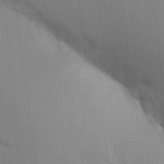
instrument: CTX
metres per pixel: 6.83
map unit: Aa
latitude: 16.7435
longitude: -148.8191
